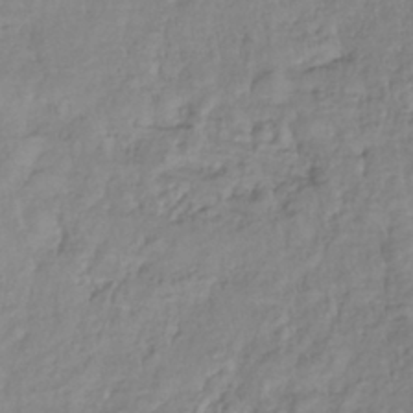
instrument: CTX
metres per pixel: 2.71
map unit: lHb
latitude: -39.4266
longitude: 71.4077
